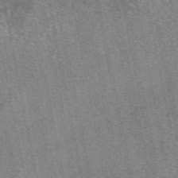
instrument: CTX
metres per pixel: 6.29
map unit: eAb
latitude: 48.6490
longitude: 105.0486
